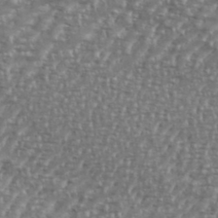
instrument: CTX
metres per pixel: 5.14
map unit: eHh
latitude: 35.7260
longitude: -134.1577
